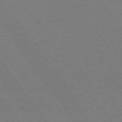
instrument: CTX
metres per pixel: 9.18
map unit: Hpe
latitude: 74.7624
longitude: -137.2348
